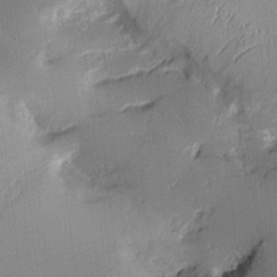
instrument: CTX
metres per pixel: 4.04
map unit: Aa
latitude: 10.7246
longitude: -128.8002
